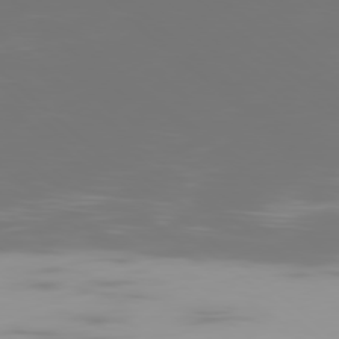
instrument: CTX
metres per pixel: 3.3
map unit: Ap
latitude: -79.3698
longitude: -69.7450
